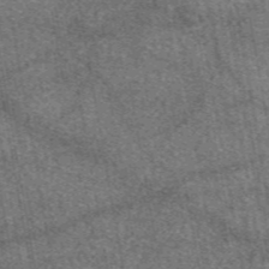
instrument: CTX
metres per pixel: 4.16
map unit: eAb
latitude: 47.4616
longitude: 122.5196
